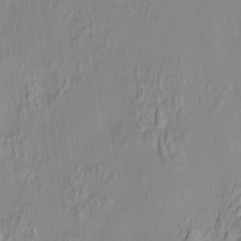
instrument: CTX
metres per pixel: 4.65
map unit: HNhu
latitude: 7.0458
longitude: 13.5966
